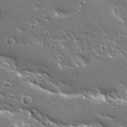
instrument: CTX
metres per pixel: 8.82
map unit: Ave
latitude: 19.8205
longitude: -137.0081
